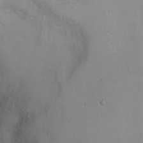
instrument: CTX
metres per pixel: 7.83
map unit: Ht
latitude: 0.8191
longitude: -37.3293
